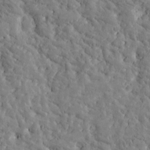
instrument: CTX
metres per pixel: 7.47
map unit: Htu
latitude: -3.2753
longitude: 175.7288
